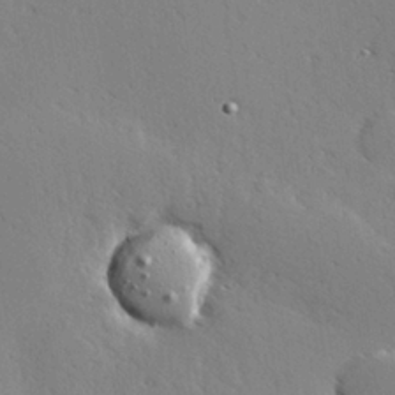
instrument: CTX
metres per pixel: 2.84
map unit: Hve
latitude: 25.8205
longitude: -91.6505
